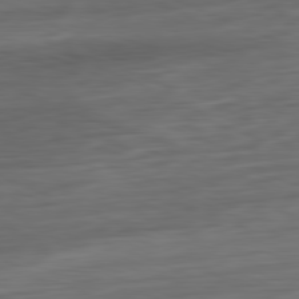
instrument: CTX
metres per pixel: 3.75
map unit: Ap
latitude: -81.7667
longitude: -75.8394
